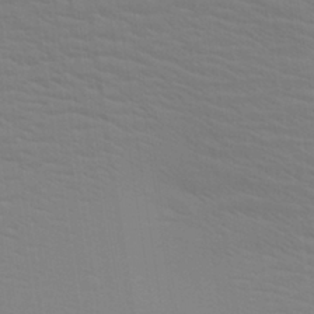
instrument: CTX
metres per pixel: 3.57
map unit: Aa
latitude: 28.8002
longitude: -139.5371
